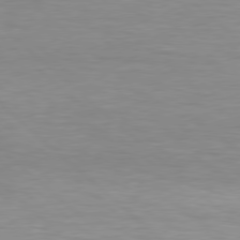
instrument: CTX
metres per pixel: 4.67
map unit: Hpe
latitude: 77.8394
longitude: -126.0255
